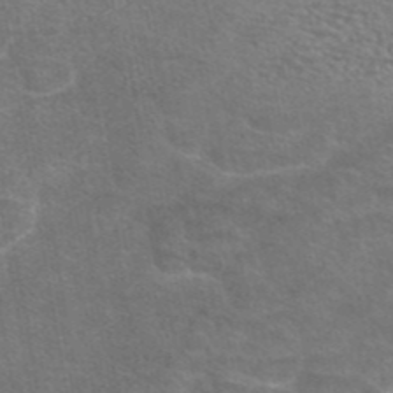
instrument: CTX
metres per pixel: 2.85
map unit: eAb
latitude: 45.0458
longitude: 106.0850
